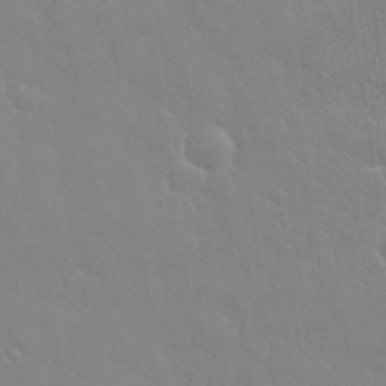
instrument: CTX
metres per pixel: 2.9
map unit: eHh
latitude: 32.6302
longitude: -60.2522
